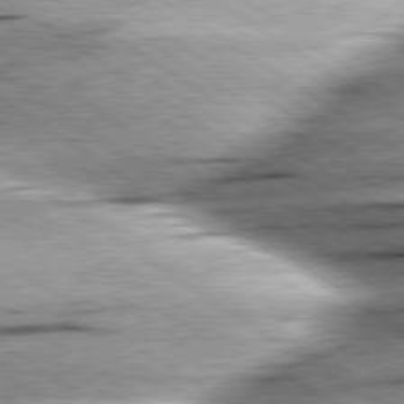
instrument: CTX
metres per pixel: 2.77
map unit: lApd
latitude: 79.6505
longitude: -155.4048
